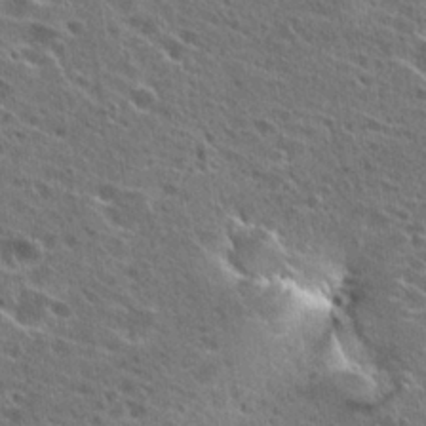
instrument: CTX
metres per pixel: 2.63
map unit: Hto
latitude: 26.6113
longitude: -44.7246
